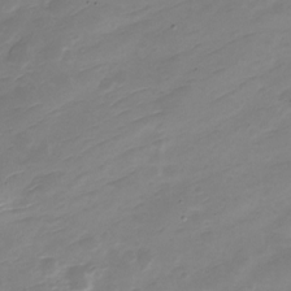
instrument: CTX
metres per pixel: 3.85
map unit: Nve
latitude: -21.3131
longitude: 106.9542
